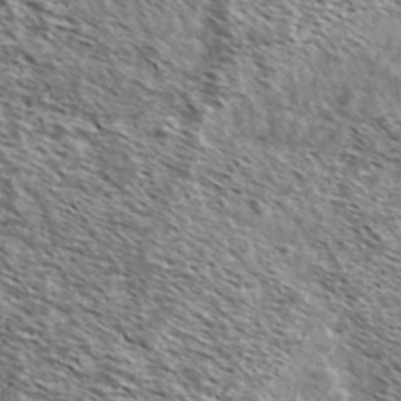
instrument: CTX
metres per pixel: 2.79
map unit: Ave
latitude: 38.2522
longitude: -108.8569
